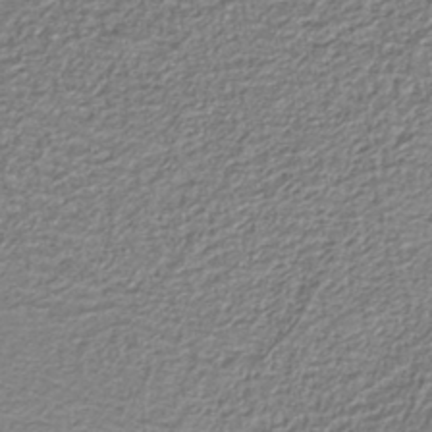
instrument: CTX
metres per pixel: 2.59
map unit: HNb
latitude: -40.0850
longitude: 51.3510
